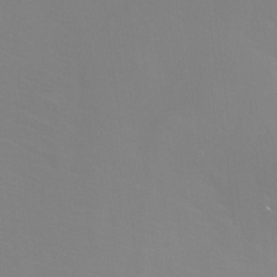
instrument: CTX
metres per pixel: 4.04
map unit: Htu
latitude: -12.4818
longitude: -47.9339
